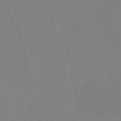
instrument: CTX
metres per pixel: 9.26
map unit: HNb
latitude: -54.3117
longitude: -35.6316
